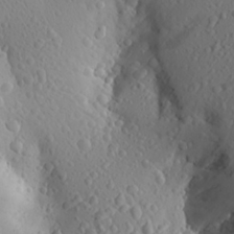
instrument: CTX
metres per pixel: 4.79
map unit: Aa
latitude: 23.7072
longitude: -145.1025
